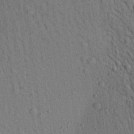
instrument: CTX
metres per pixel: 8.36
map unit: Aa
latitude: 22.1956
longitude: -139.0458
